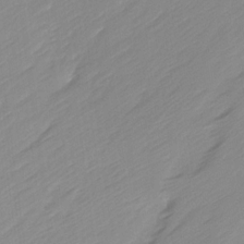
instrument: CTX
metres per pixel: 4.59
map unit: Ave
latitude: 15.7828
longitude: -136.3468
